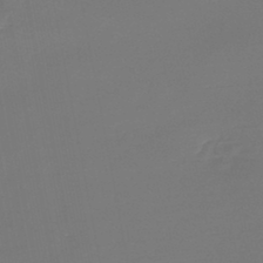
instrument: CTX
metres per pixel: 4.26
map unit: lHb
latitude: -43.3131
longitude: 63.7099
